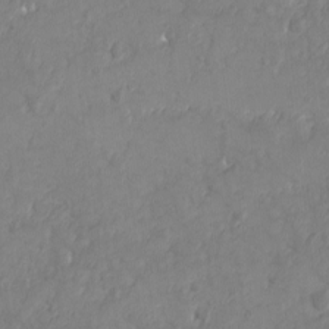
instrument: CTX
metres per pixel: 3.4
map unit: Ave
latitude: 10.7624
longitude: -104.6869
